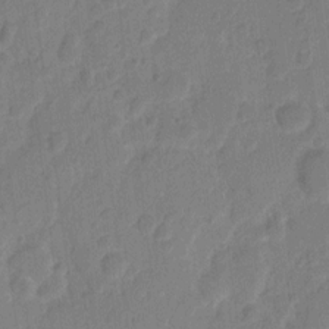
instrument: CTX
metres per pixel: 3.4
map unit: eHh
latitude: 10.2145
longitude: -65.8772
